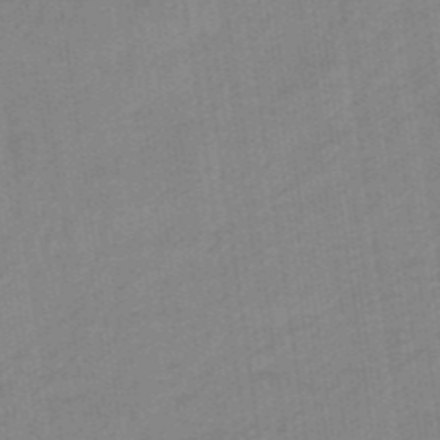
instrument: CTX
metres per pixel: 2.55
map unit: eHb
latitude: -46.2361
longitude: 87.1053
